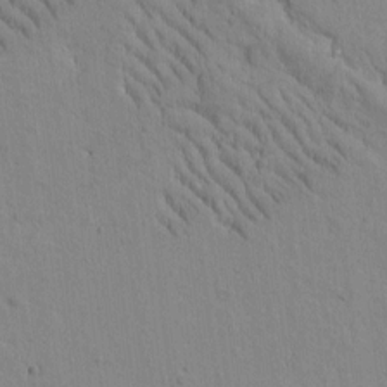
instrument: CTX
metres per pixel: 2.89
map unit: Htu
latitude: -2.5384
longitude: 172.4818
